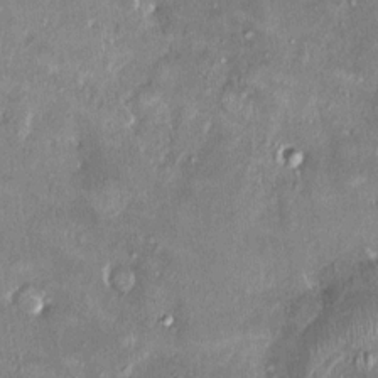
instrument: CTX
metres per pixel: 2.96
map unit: HNhu
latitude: 3.9150
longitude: 7.7666
